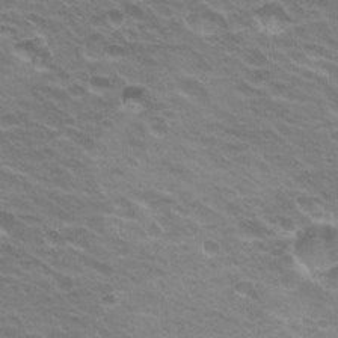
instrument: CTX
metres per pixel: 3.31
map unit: Hto
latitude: 23.0836
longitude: -31.1781
